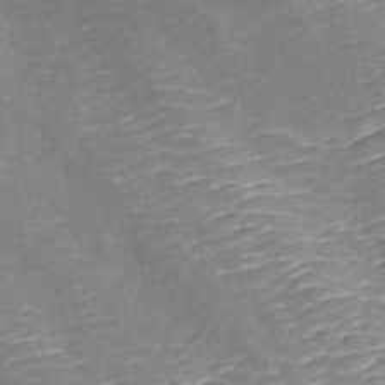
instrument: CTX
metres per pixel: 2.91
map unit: ANa
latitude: 44.6680
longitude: 39.1053
